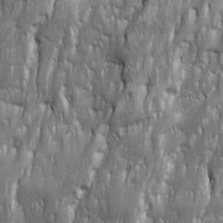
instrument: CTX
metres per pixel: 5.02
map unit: Ave
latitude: 15.9717
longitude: -134.8002
